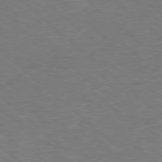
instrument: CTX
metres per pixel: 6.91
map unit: Hpe
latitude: -78.4440
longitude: 16.9542
